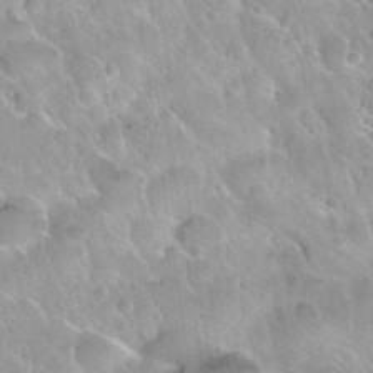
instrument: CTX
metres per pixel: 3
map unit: Nhu
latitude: 30.3845
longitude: -54.4790
